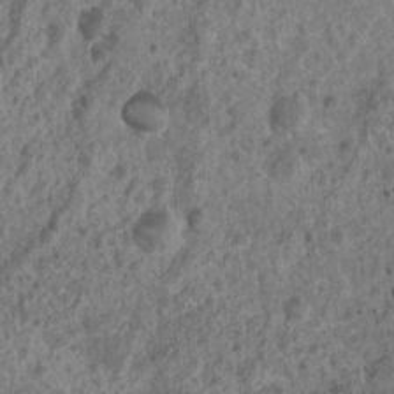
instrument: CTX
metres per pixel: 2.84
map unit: Nhu
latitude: 6.9136
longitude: -20.2522
